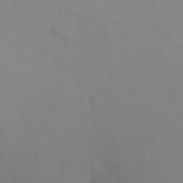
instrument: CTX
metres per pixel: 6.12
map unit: Ht
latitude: -8.6140
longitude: -38.2333
